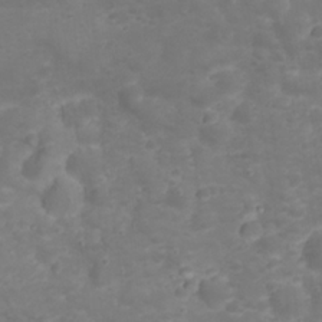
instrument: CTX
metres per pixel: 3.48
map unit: Nhu
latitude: 23.5371
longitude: -60.6868
